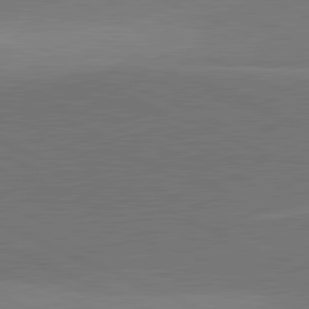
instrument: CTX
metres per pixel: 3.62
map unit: lApd
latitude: 81.8772
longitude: 138.9542
